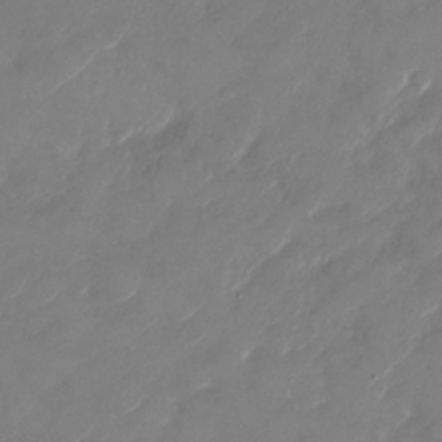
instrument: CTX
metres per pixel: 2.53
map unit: Nhu
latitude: -29.2187
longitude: -72.2523
